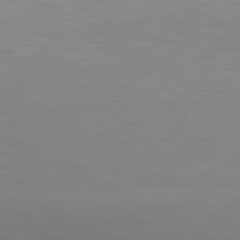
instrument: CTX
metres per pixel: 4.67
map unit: Hpe
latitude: -81.1431
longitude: 18.9731
